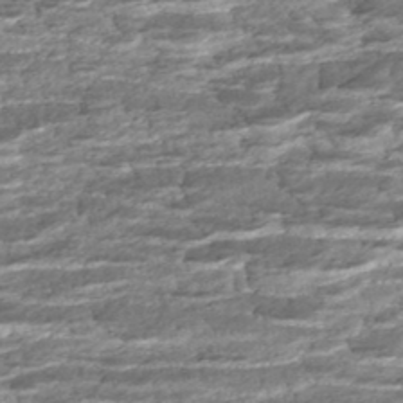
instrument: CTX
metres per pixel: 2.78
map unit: HNhu
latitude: -46.2361
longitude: 106.1795
